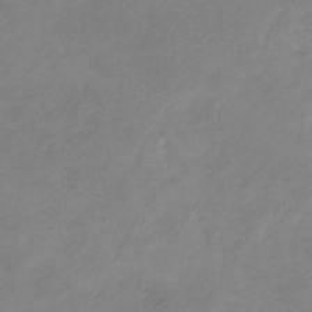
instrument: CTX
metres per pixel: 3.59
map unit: HNb
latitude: -31.5588
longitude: 61.7289
